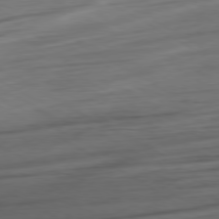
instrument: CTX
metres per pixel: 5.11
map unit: Ap
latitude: -79.7477
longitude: -57.0458
